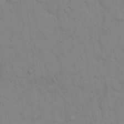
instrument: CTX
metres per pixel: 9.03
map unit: eHh
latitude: 16.2334
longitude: -62.6302
